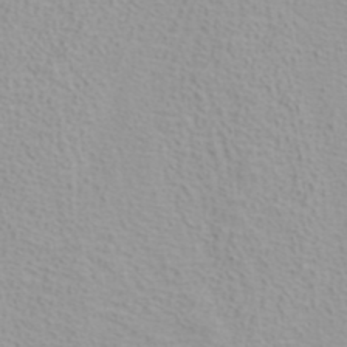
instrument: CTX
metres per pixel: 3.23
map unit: ANa
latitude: 37.0081
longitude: 13.9367
